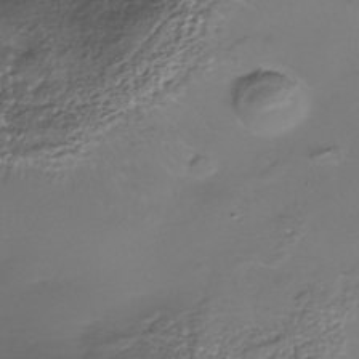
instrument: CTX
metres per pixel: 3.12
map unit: Nhe
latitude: -37.6910
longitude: -88.2712
